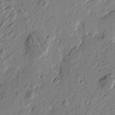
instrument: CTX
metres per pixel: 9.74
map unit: Htu
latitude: -5.3320
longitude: 179.5021
